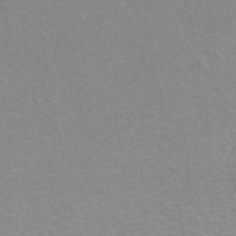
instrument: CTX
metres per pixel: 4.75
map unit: ANa
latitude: 41.3859
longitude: 32.7275
